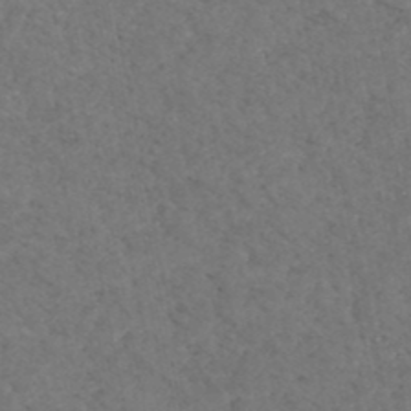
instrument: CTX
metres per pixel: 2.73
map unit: HNhu
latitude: -47.7288
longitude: 96.4062
